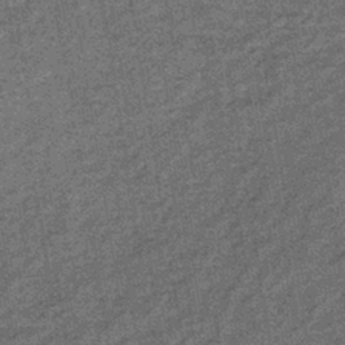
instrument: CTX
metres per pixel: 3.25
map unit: lHb
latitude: -38.8975
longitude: 65.8612
